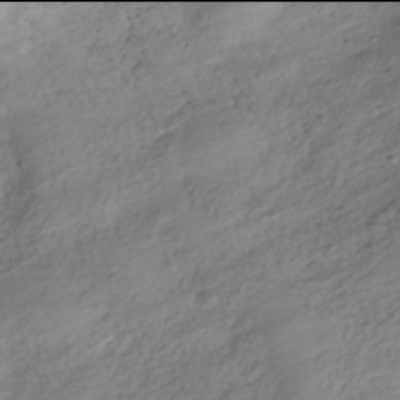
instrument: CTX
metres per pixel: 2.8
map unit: HNhu
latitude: -42.0094
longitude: 105.6722
